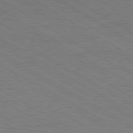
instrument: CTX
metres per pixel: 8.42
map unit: Ap
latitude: -81.6911
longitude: -72.5924
